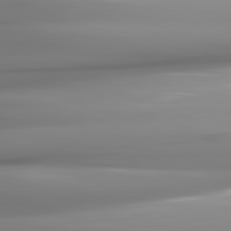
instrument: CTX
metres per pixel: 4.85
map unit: lApd
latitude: 82.0255
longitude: -143.5560
